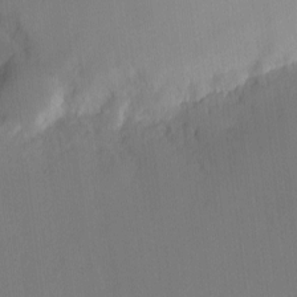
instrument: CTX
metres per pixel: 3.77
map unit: eHh
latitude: -7.8044
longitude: -69.6316
